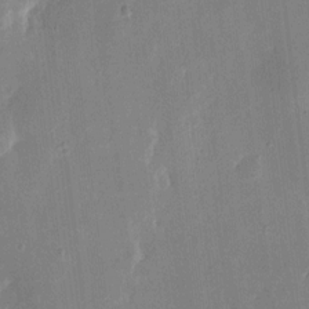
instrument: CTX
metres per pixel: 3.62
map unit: eHh
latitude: 5.9150
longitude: -69.3671
